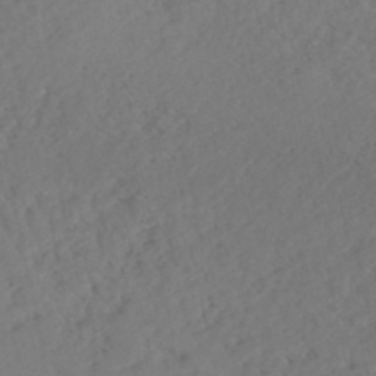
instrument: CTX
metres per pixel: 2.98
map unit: HNhu
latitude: -48.3307
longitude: 98.0094
